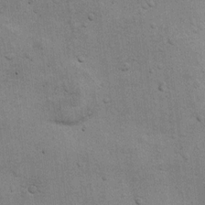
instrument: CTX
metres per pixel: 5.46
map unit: Hto
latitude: 11.6694
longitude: -36.9513
